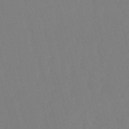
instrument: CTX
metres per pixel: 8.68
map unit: eHb
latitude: -50.8219
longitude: 75.4266
